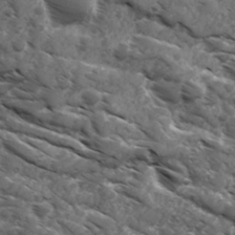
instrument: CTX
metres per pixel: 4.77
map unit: Ave
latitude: 17.5938
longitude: -131.9906
